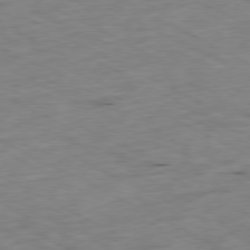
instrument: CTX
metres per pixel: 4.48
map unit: Ap
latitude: -79.5588
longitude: -68.0633
